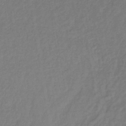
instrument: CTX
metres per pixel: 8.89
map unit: lHb
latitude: -37.3698
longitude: 69.0108
